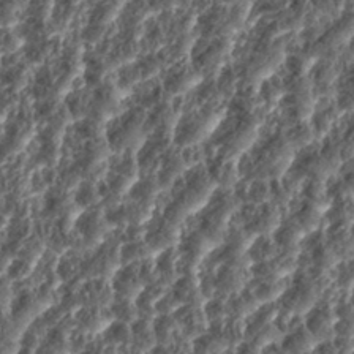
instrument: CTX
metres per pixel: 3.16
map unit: eHh
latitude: 35.4048
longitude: -137.2159
